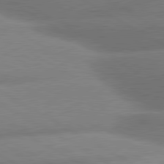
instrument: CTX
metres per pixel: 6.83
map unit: lApd
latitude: 80.4223
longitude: -163.1026
